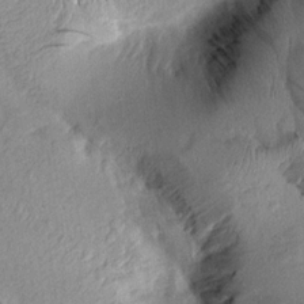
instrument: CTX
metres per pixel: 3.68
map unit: Aa
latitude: 15.2915
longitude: -146.4979
